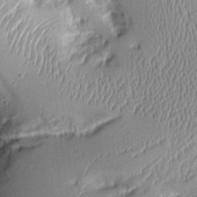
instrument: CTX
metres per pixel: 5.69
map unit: Aa
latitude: 9.8395
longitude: -128.8947
